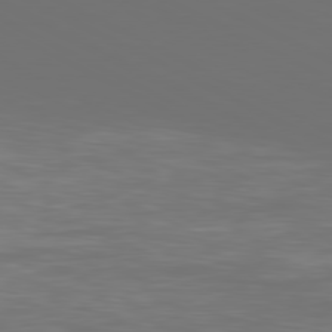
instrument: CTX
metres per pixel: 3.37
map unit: Ap
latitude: -80.9920
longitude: -59.2348
